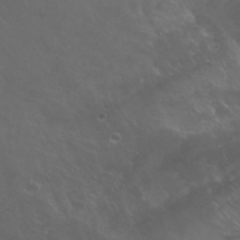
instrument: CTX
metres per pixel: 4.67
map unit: Nhu
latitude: 23.8583
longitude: -63.9717
